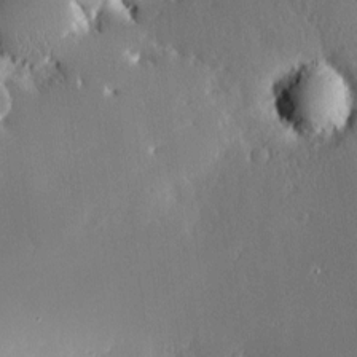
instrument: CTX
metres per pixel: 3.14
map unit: Nve
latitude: -8.0472
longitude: 173.2376
